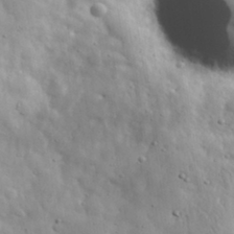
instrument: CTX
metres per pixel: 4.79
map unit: eHh
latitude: 31.6127
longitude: -73.0270
